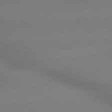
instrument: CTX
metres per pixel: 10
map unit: lApd
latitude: 79.0837
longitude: 179.5399
